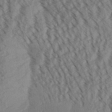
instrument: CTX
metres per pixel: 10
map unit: Aa
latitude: 30.7625
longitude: -138.9325
